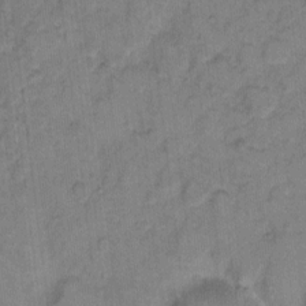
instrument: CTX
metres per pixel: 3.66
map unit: eHh
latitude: 7.7072
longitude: -64.0255
